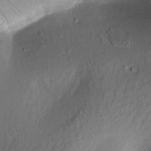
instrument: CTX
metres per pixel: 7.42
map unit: Aa
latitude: 10.0444
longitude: -142.4790
